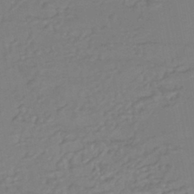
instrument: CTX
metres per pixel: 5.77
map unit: HNhu
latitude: -44.5952
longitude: 93.9745
